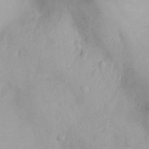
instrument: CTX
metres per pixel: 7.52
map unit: Ht
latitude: -8.7463
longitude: -21.4994
